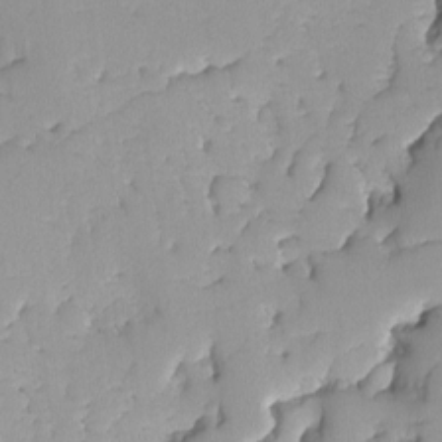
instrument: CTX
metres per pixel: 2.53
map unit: Ave
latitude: -9.1809
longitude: -117.0836
